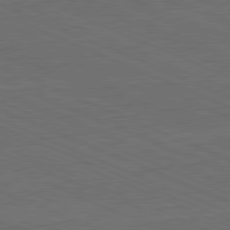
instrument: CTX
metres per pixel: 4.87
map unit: Hpe
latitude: -82.0850
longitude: 19.6155
